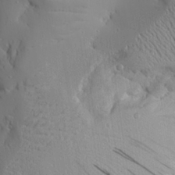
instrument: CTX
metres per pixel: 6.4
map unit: Aa
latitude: 23.4426
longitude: -126.8002
